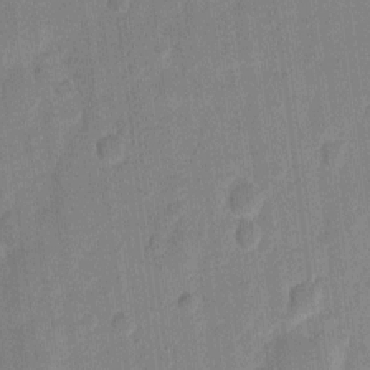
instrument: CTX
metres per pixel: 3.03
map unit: eHh
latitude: 10.3278
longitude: -66.5545
